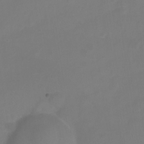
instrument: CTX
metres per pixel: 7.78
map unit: Ht
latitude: 0.3467
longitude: -46.3657
